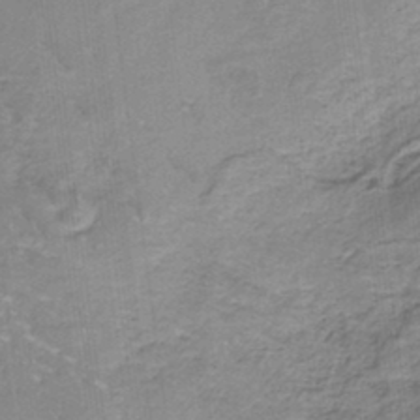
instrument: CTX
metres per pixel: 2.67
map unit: HNb
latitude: -34.8597
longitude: 57.7288
